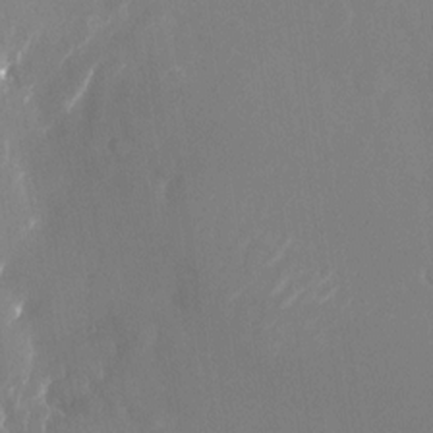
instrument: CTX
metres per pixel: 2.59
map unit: Nhu
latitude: -24.1417
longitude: -72.8758
